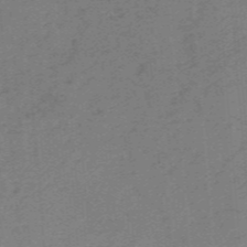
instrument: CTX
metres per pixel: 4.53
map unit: HNb
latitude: -55.1620
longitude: -46.0255
